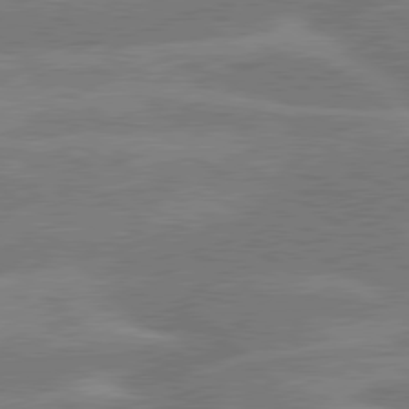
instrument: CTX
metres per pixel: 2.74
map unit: lApd
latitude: 79.7450
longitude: -122.0255
